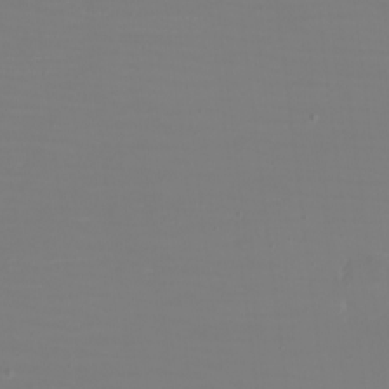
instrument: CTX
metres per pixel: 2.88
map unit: eHh
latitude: -5.7855
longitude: -83.8205
